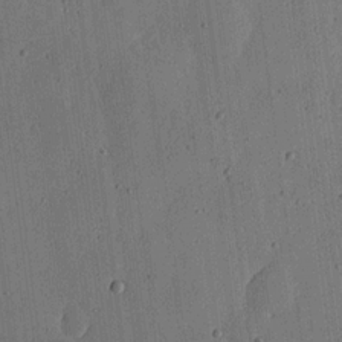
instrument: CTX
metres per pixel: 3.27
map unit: lHvf
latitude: 19.7638
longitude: -115.0647
